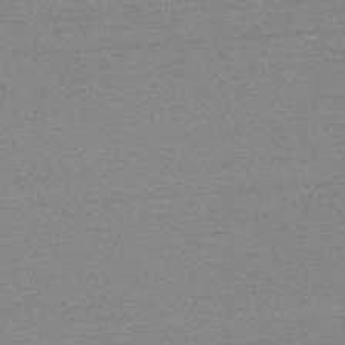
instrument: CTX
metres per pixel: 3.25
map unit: HNb
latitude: -52.0472
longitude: -43.3671
